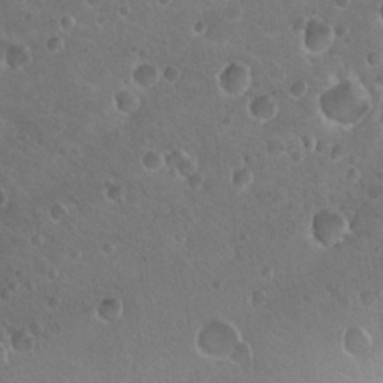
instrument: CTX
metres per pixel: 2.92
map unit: Nhu
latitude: 18.0255
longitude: -32.7813
